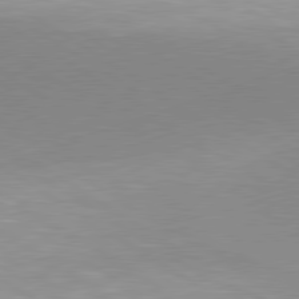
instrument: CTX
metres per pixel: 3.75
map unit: lApd
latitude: 80.1200
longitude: 156.6707
